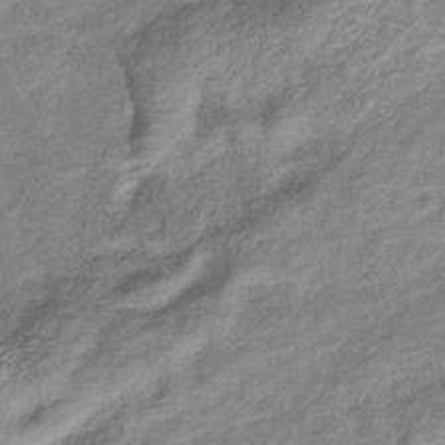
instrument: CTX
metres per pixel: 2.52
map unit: eHb
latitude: -37.8422
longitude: 76.0283
